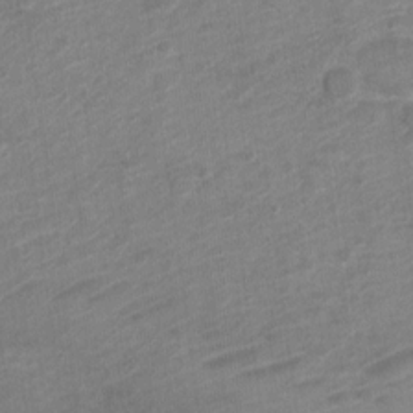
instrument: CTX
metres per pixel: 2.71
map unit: Nve
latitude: -18.2550
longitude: 107.0676
